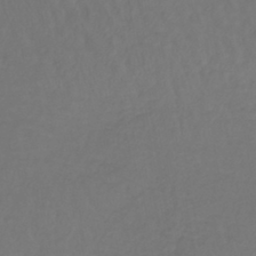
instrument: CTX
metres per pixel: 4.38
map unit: lHb
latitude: -42.7463
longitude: 65.9367
